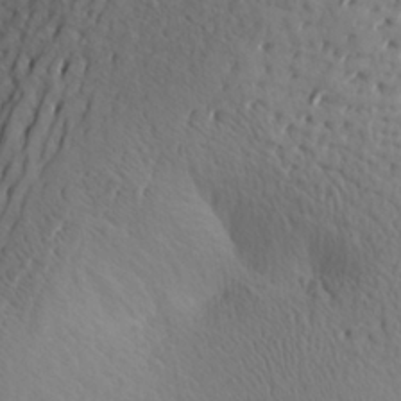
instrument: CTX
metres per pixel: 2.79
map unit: Aa
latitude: 27.6694
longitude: -144.9136
